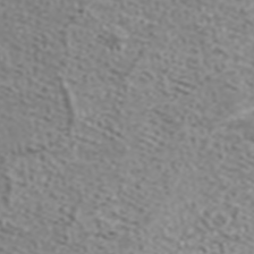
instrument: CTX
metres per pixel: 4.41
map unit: ANa
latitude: 38.6301
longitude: 24.3873
